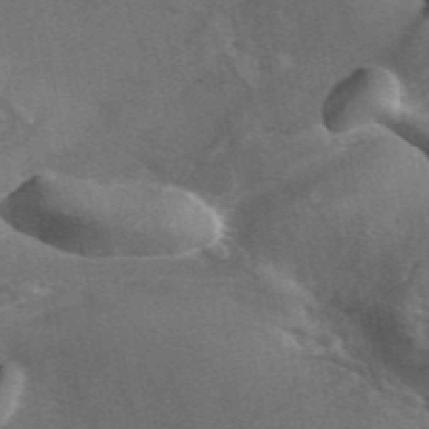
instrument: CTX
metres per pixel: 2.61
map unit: ANa
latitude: 44.3656
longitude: 30.0472
